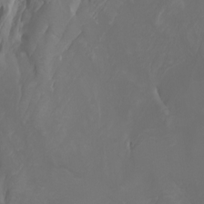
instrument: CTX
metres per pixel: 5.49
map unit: Htu
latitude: -7.1998
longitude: -65.9717
